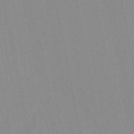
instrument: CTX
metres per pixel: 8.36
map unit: lHb
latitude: -48.9731
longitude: 72.1606
